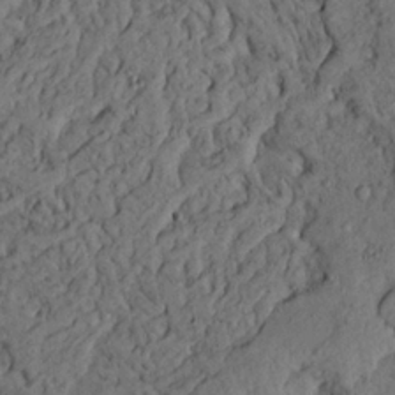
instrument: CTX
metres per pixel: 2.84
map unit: Ave
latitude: 23.5938
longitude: -132.5168
